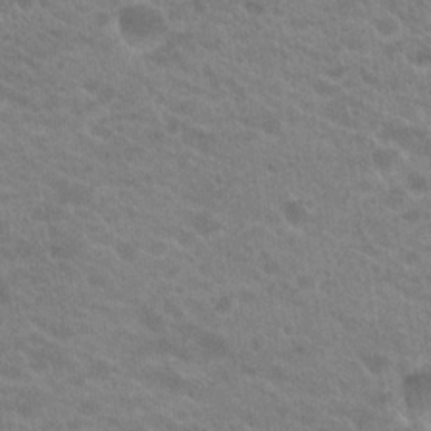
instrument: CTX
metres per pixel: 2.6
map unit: Hto
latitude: 20.4223
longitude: -38.4223
